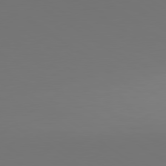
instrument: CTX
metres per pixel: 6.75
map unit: lApd
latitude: 79.9339
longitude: 158.2550
